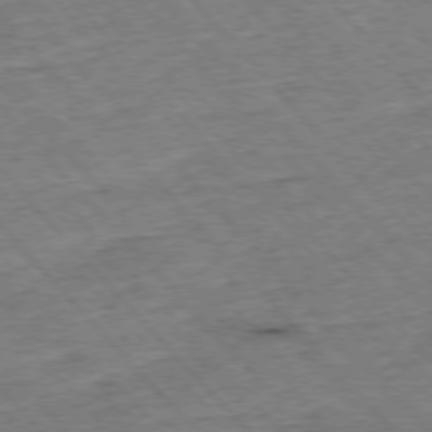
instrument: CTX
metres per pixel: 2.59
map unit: Hpe
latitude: -76.6896
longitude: -16.4034
